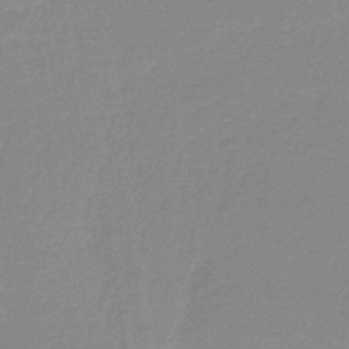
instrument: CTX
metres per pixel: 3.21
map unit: HNb
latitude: -37.0297
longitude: 56.5196
